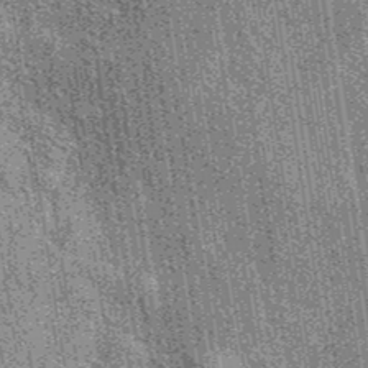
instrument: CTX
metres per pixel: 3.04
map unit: eAb
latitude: 39.0458
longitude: 107.2943
